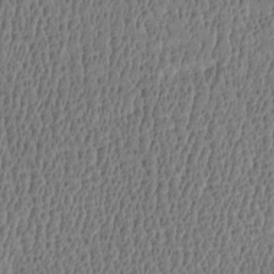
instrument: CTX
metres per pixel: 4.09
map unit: Htu
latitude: -4.8597
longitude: 176.3495
